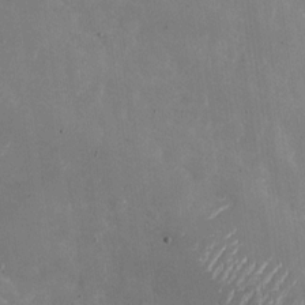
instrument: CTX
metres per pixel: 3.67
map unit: Nhu
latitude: -27.1620
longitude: -58.1578
